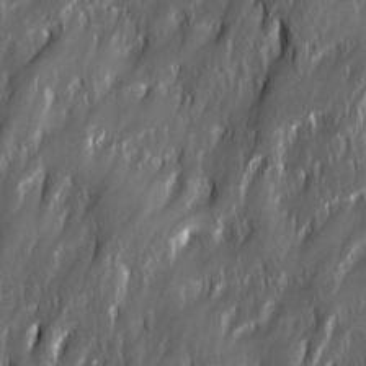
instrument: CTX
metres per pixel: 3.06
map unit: Ave
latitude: 15.5749
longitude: -135.2915
